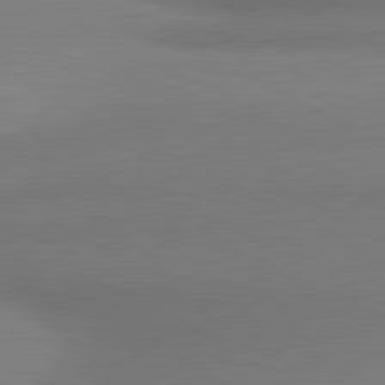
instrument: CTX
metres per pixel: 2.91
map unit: lApd
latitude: 81.1403
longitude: 162.7841
